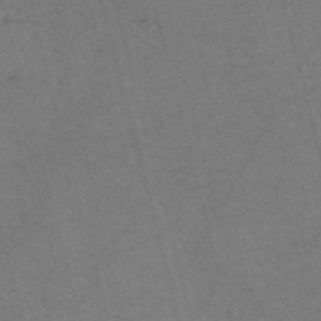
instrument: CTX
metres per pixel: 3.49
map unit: Nve
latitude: -58.2739
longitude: 51.8800
